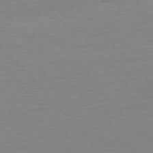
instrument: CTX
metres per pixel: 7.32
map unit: Ap
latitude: -76.4251
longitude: -93.2726
